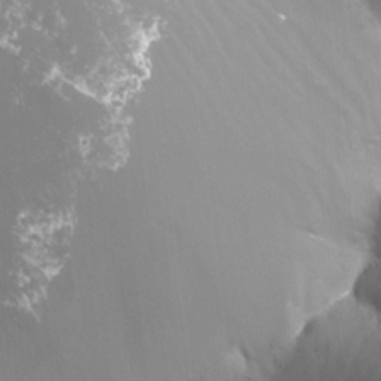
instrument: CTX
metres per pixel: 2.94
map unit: Nhu
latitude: -11.0486
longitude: -75.1970
